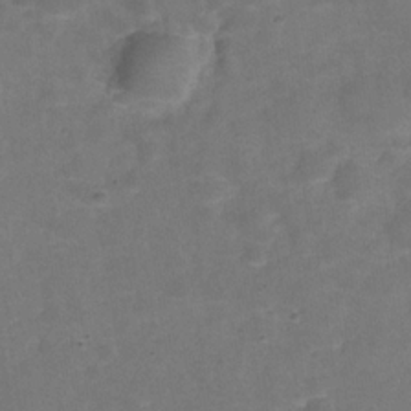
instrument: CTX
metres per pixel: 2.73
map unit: Hve
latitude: -29.9178
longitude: 92.7463
